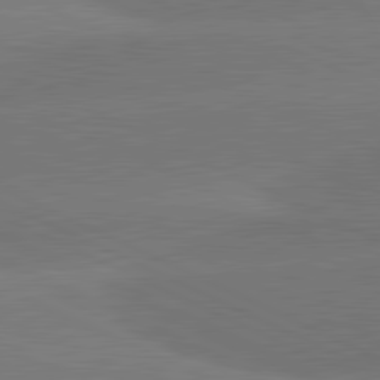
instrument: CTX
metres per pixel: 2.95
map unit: lApd
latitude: 81.6505
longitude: -154.1767
